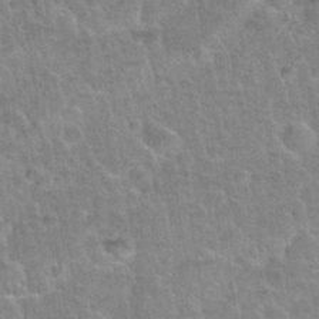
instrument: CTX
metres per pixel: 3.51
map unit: Nhu
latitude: 31.3104
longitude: -51.9906
